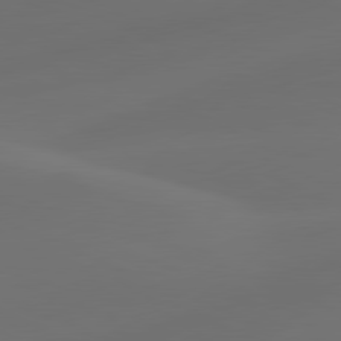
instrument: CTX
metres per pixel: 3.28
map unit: lApd
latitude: 80.7057
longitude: -83.9906
